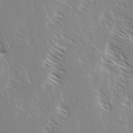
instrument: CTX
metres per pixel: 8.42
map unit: lAvf
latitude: -3.9367
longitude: -113.2726
